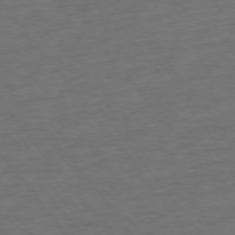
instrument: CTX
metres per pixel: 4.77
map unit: Ap
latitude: -75.7667
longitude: -84.8002
